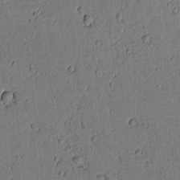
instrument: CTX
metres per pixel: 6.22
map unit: lAvf
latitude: 5.0080
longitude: 168.5762
